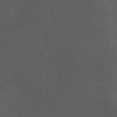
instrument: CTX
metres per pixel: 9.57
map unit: Htu
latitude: -1.6722
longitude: -77.1025
